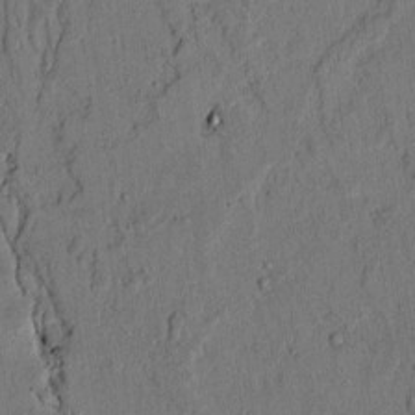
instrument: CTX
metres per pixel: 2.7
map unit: lAvf
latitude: 4.7624
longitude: 169.1431
